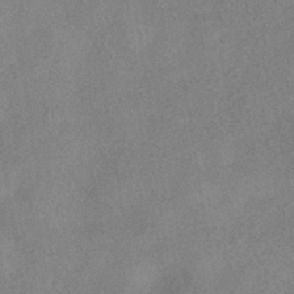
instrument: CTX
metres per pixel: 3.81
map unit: HNhu
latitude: -40.2172
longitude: 98.3117
